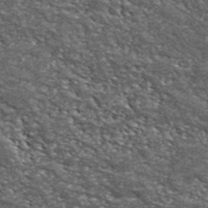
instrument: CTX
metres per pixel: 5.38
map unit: ANa
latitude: 41.6693
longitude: -87.3104
